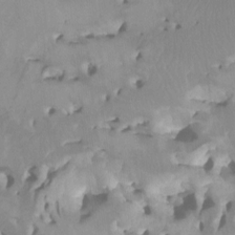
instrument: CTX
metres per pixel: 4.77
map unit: Htu
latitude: -3.9745
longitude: -74.1389
